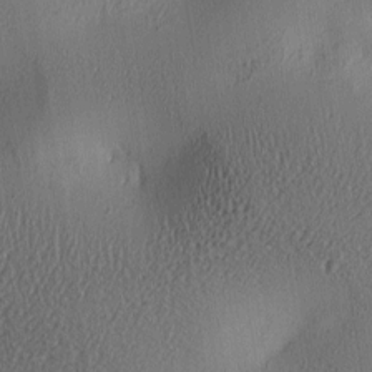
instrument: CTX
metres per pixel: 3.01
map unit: lAa
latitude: 5.1781
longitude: -113.0836
